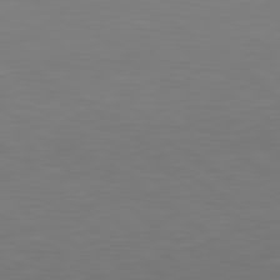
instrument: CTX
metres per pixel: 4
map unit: lApd
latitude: 79.3860
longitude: -124.4979
